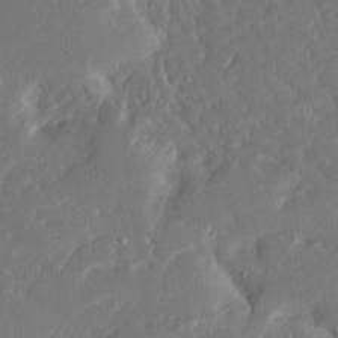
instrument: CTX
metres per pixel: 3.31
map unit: Ave
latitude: 17.9717
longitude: -140.6112
